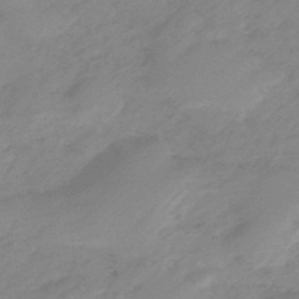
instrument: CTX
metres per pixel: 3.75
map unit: eHb
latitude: -44.8786
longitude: 89.4832
